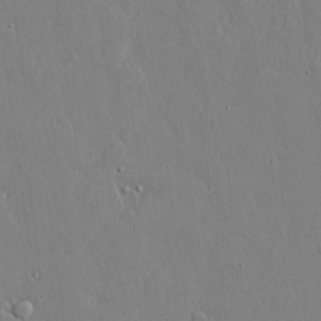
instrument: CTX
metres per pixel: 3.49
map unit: lAvf
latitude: 24.5167
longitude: -110.7058
